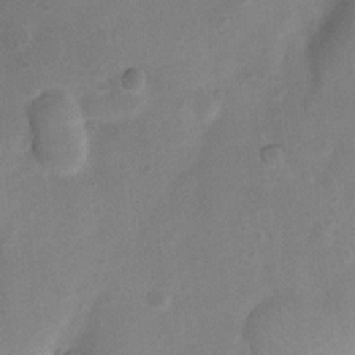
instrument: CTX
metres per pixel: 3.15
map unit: Nhu
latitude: 7.1214
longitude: -23.1403
